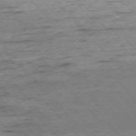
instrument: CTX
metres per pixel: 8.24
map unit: Ap
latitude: -75.9745
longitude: -89.6127
